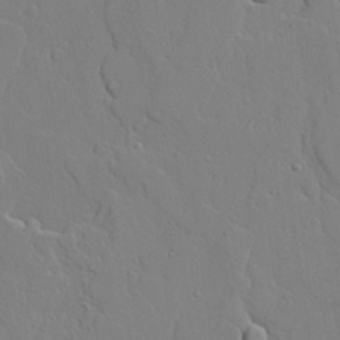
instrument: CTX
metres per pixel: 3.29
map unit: lAvf
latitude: 23.1970
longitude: -109.7260
